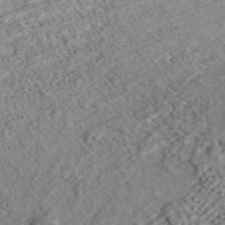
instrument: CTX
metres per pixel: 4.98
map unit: ANa
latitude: 41.7450
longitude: 51.9745
